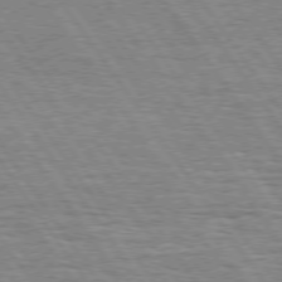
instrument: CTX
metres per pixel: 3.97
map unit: Hpe
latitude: 74.5168
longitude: -138.5357
